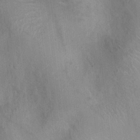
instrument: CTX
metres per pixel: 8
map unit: Ht
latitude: -2.9541
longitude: -17.2159
